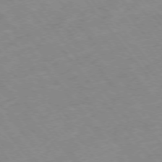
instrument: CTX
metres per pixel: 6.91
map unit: Hpe
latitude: -76.1417
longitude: -18.9136
